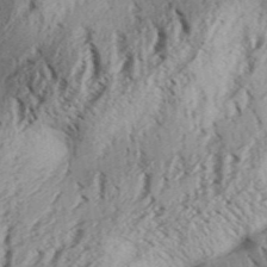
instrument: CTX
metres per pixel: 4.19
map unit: Aa
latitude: 31.8395
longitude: -137.0837
